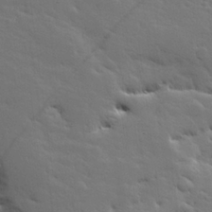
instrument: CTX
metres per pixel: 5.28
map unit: Hve
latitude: 25.7827
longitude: 144.7085
